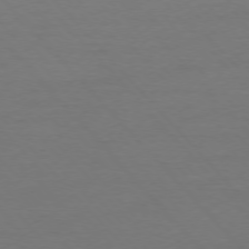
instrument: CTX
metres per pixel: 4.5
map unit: Ap
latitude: -77.0109
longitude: -71.9150
